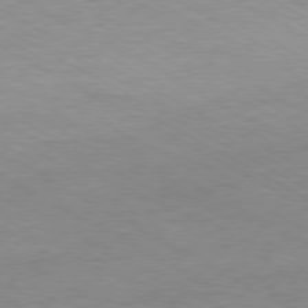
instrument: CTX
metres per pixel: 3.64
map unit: Ap
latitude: -80.7274
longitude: -87.0836
